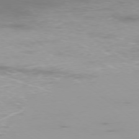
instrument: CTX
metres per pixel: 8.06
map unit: Ap
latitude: -77.7856
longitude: -94.5357
